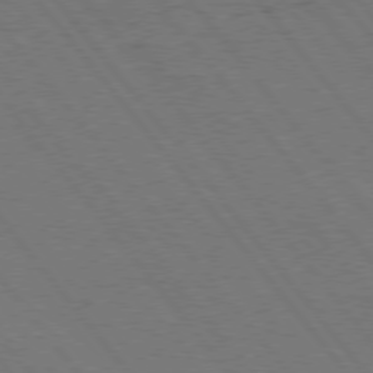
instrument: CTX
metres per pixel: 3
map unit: Hpe
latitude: 75.1592
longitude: -138.2145
